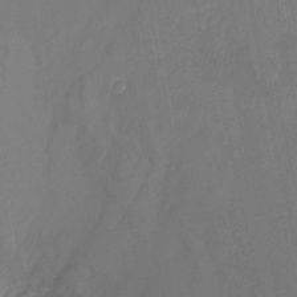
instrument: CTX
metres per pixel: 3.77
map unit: Nhu
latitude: -22.8408
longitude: -56.7057
